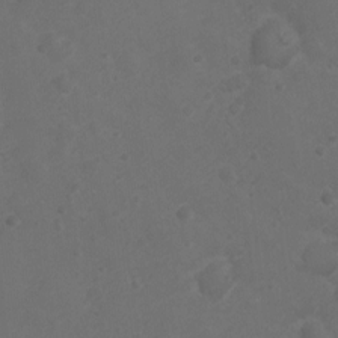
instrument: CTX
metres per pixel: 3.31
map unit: Ht
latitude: -6.9163
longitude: -21.7450
